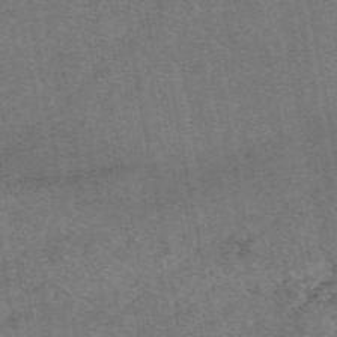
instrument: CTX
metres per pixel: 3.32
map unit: eAb
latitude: 49.0269
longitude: 113.2187
